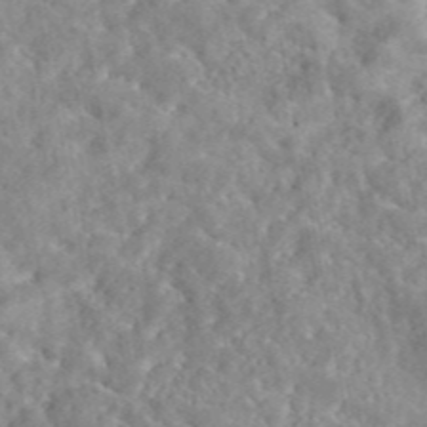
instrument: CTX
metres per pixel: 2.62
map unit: eAb
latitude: 45.1592
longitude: 128.8786
